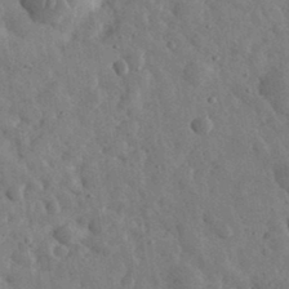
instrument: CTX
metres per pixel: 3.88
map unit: eHh
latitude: 32.3089
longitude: -77.8583
